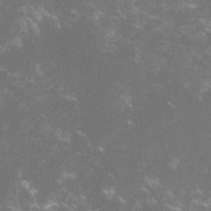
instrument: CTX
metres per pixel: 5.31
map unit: lHvf
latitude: -14.0094
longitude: -102.9891
